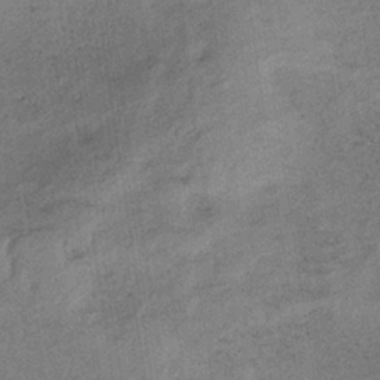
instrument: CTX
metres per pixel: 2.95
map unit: HNb
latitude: -32.6708
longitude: 62.6329
